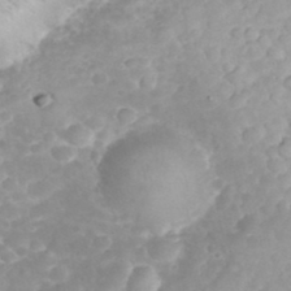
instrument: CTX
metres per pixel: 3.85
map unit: eHh
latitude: 32.4601
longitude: -63.0837
